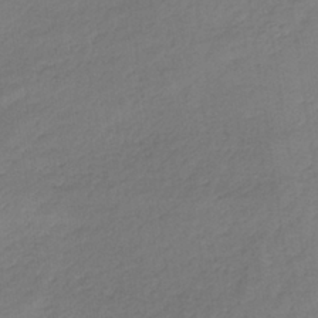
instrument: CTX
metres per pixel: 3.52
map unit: lHb
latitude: -37.0864
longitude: 69.4076
